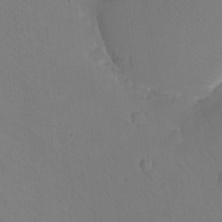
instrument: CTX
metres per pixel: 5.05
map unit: eHh
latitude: -8.9731
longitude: -67.4615
